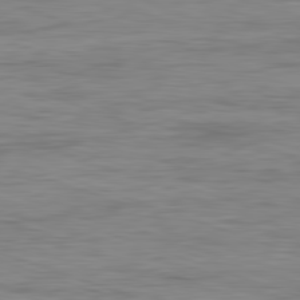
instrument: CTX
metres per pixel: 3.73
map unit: Ap
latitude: -82.1795
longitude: -78.8002
